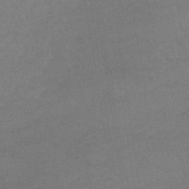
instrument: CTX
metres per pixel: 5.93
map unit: lHb
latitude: -40.6329
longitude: 66.7652
